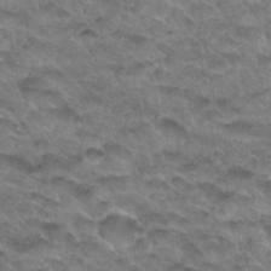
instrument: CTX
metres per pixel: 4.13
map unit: Hto
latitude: 33.5371
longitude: -48.6679
